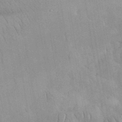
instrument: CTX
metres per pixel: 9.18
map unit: eHh
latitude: 35.1214
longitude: -68.4601
